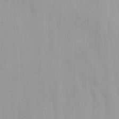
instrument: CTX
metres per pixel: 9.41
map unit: Ave
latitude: 0.8380
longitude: -112.8002
